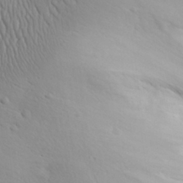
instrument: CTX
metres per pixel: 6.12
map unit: Aa
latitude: 30.9703
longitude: -143.1403
